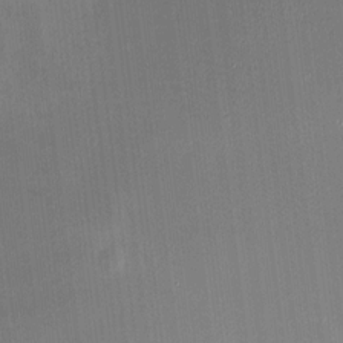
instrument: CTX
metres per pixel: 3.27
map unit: HNhu
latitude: 10.7057
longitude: 11.1809
